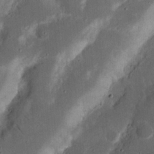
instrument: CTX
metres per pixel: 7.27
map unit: Nhu
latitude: 18.6868
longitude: -74.5924
